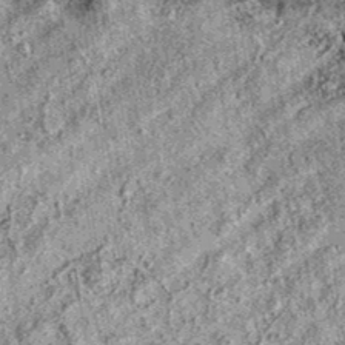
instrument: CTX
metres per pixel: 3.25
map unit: eAb
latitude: 37.2348
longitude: 111.5210
